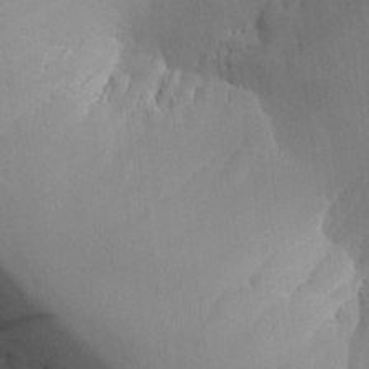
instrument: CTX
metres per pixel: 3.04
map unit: Aa
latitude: 26.1011
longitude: -131.8962
